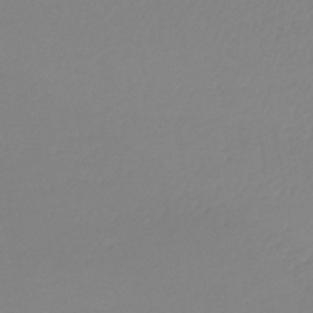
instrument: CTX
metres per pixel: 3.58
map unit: lHb
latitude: -45.8611
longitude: 67.1431
